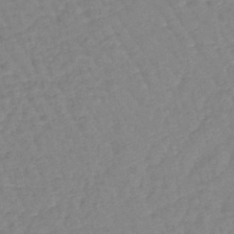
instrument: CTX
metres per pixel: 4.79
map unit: lHb
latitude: -44.5574
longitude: 80.4062
